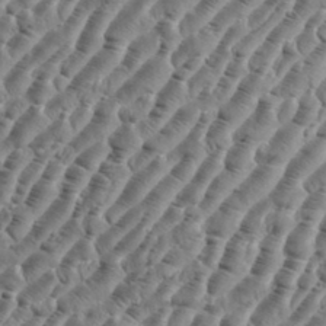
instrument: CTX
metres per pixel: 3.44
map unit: eHh
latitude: 36.1200
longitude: -135.7071
